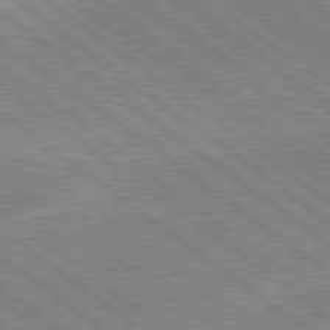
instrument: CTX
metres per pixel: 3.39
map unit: lApd
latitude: 78.9892
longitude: -169.0837
